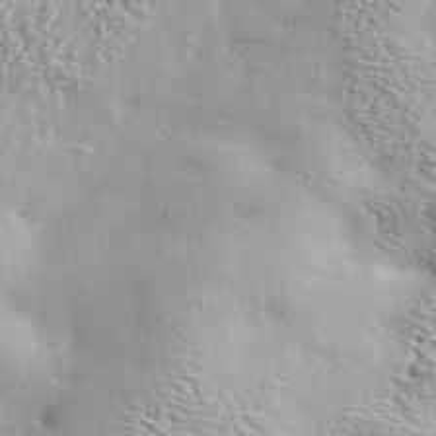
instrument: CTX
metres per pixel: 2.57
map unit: ANa
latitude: 38.4601
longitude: -92.2522
